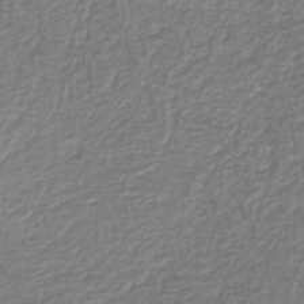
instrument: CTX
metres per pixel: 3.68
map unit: lHb
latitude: -43.4076
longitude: 69.5021
